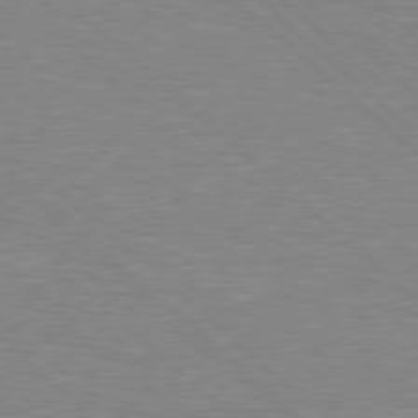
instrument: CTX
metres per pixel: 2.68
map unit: Hpe
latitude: 77.7449
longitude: -152.5168
